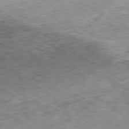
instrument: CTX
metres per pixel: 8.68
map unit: Hpe
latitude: -80.3495
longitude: 22.4629
